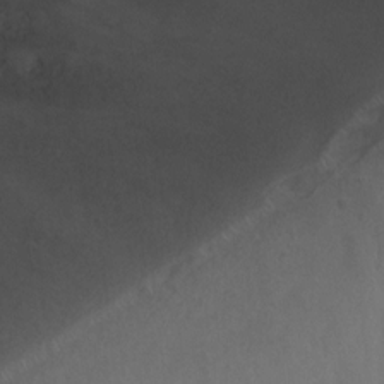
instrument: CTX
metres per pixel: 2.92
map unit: Ht
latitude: 2.1389
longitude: -24.8569
